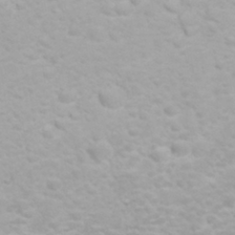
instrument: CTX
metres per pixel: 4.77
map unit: eHh
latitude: 31.9339
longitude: -62.3279
